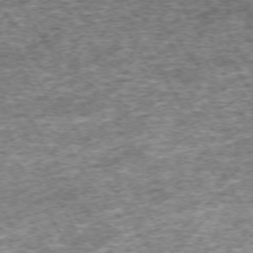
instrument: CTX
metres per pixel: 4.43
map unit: Hpe
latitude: -71.0109
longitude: 13.7100
